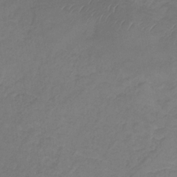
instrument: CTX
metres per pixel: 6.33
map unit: lHb
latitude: -31.1431
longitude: 65.3888
